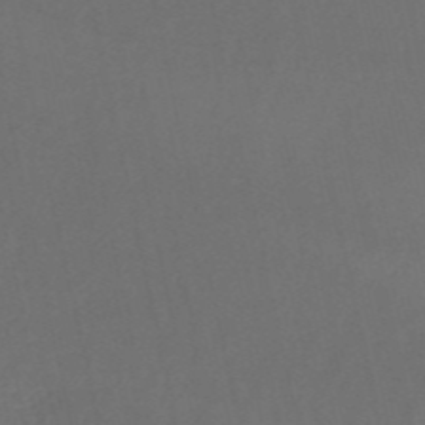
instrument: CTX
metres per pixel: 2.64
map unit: HNb
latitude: -53.1998
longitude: -42.2523
